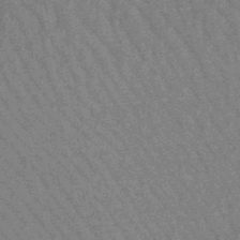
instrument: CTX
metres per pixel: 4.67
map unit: lHb
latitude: -48.2740
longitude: 82.6896
